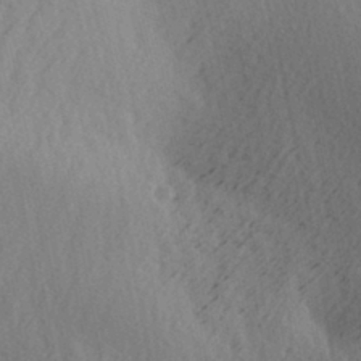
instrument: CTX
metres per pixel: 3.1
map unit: Ave
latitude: -7.3698
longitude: -123.5938
